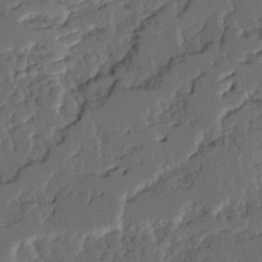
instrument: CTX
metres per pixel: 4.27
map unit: Ave
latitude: 14.9514
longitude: -137.0270
